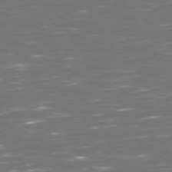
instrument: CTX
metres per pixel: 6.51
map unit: Hpe
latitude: 72.6491
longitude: -126.7624
